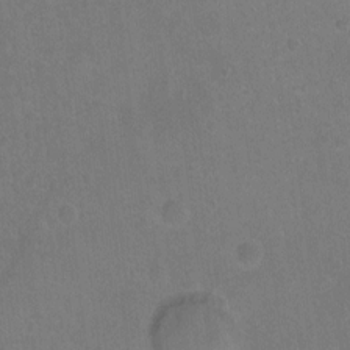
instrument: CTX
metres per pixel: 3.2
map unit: Hto
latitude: -4.1983
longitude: -35.8961
